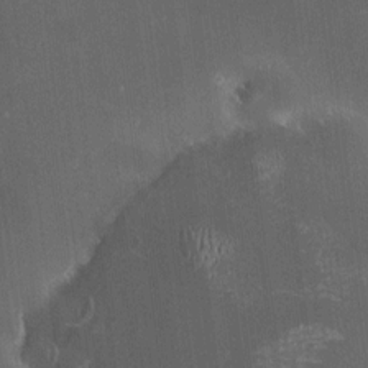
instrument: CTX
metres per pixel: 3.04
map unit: HNhu
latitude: 9.1592
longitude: 13.8234
